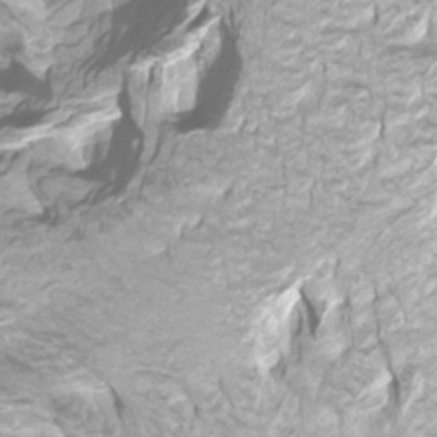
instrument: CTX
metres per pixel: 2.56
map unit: Htu
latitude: -10.1984
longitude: -73.8583
